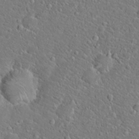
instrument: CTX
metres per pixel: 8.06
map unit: Hto
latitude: 20.5546
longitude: -44.8947
